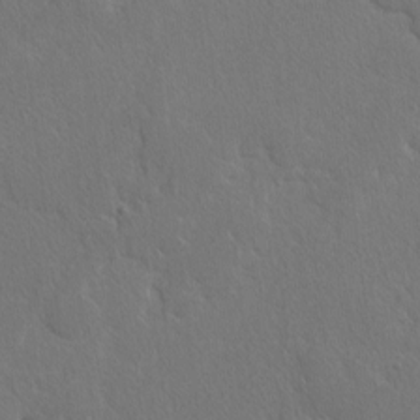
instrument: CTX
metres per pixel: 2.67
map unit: lAvf
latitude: -4.5762
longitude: -108.4034
